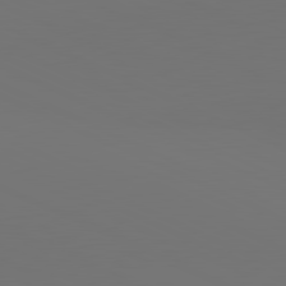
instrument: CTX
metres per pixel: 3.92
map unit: lApd
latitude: 81.3482
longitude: 147.9745
